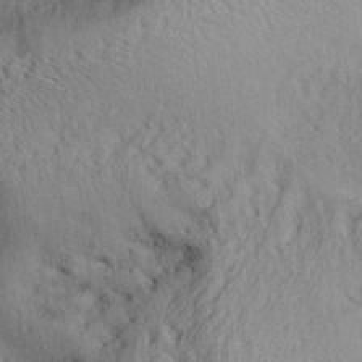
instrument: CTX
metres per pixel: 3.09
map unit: Aa
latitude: 27.7828
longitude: -134.2333
